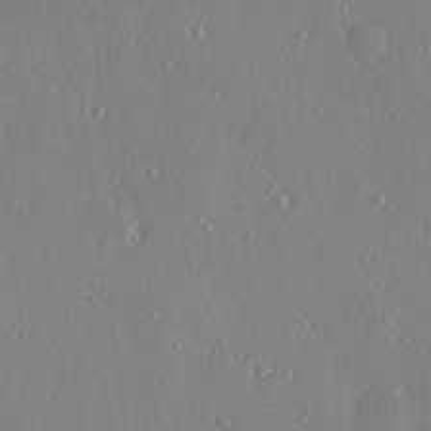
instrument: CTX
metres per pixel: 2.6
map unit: Hve
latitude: 26.2145
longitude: -93.2537
